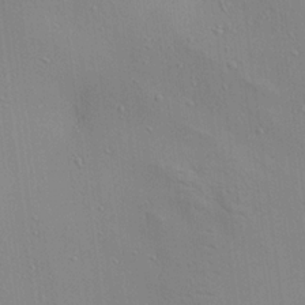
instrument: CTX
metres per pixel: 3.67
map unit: Aa
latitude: 18.8758
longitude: -141.0836
